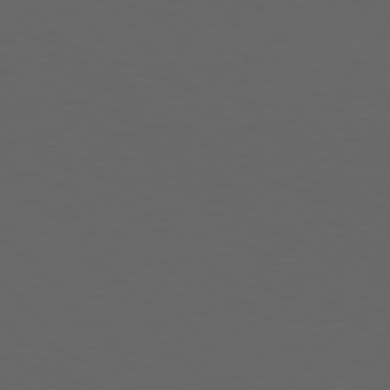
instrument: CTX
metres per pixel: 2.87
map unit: Hpe
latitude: 77.0458
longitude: -167.2914
